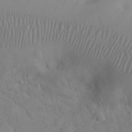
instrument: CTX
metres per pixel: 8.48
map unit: eHh
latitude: 25.8961
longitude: -66.6112
